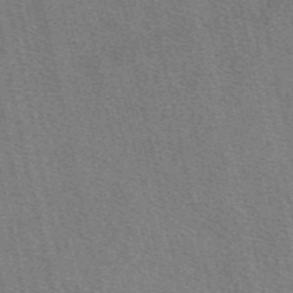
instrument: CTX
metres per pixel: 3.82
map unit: eAb
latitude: 48.2334
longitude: 106.0661
